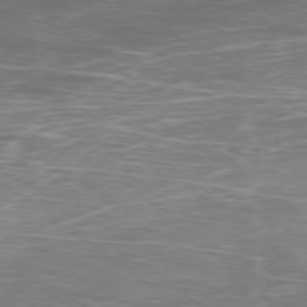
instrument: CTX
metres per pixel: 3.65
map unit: Ap
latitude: -78.7841
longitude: -93.6694
